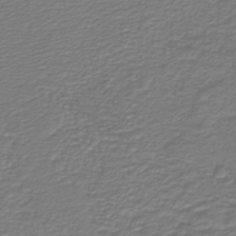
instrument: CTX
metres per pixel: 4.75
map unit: HNb
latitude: -42.4251
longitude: 50.1606
